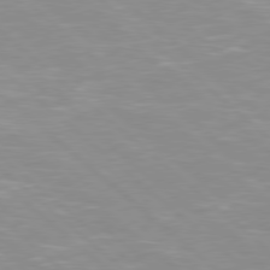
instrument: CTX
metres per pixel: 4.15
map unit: Hpe
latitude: 78.1389
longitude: -140.6490
